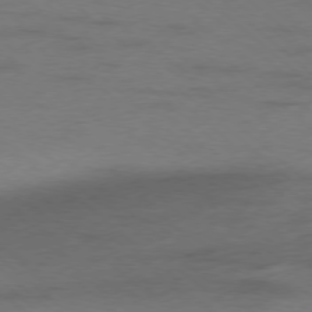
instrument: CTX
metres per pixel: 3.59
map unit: Hpe
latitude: -78.0850
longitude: -20.1767
